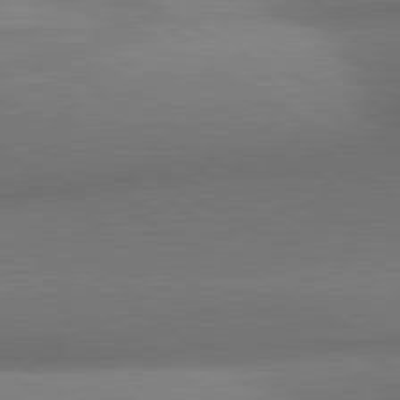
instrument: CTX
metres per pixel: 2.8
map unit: lApd
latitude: 81.1781
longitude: 135.9556
